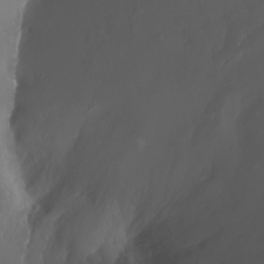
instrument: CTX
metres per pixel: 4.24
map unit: Nhu
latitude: -7.2187
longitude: -74.5546
